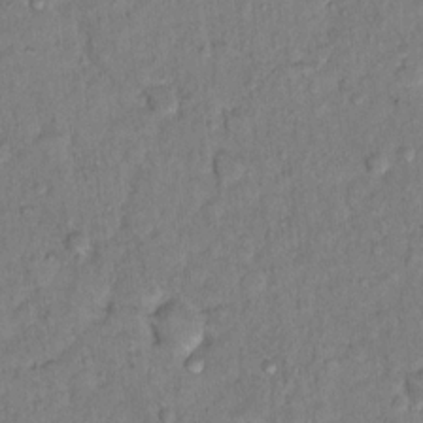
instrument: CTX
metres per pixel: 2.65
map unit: Hto
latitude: 13.4427
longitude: -37.3860
